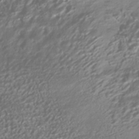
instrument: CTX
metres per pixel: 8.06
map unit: HNhu
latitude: -41.0486
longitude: 101.9178
